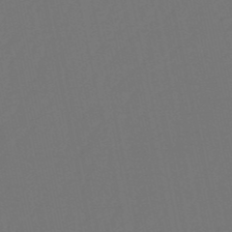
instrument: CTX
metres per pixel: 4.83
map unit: lHb
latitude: -51.0675
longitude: 80.4629
